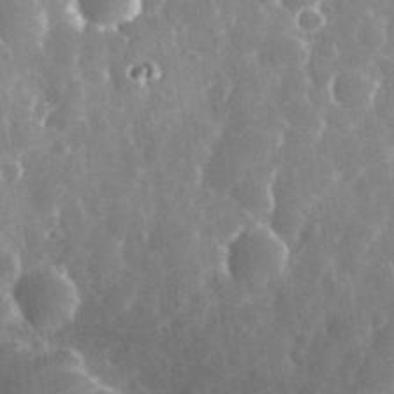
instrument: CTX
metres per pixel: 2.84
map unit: eHh
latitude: 34.9324
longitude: -58.1578
